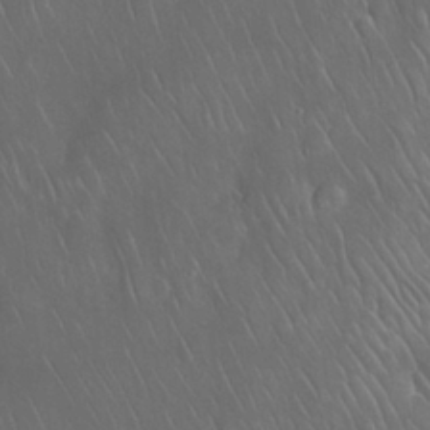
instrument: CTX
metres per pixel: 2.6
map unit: Nhu
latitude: 28.2144
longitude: -67.0269
